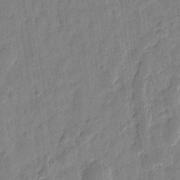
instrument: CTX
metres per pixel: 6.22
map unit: eHh
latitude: 7.7072
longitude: -74.2145
